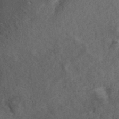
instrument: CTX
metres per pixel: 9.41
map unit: ANa
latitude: 39.8394
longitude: 18.1606
